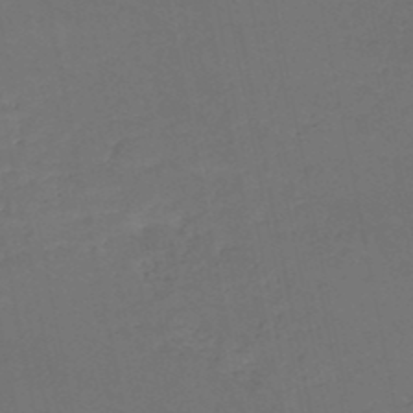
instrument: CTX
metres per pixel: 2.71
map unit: HNb
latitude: -49.9745
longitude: -53.3860
